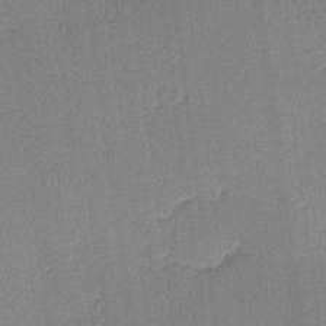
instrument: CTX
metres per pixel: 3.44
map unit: lHvf
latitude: -11.0298
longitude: -99.6316
